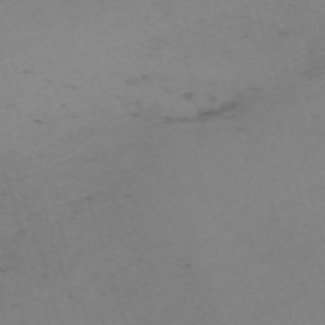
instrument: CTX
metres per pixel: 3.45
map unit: eHh
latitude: -61.5399
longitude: 51.2565
